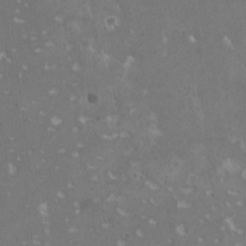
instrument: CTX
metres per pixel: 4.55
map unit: HNhu
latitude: 1.2914
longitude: 6.8597
